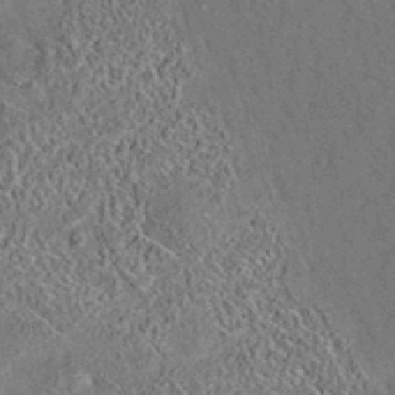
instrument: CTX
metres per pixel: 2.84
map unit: eAb
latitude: 35.4237
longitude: 113.5399
